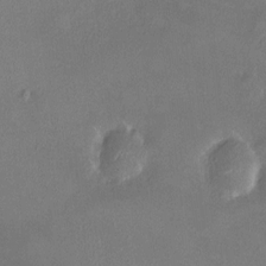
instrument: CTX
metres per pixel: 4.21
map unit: HNhu
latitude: 5.9339
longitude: 7.4643
